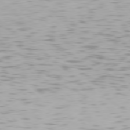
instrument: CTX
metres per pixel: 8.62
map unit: Hpe
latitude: 76.5734
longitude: -133.8772
